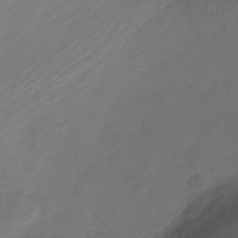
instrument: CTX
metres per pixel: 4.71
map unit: Nve
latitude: -20.2550
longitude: 107.0487
